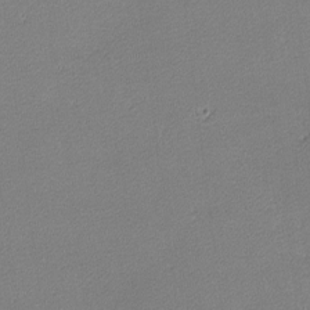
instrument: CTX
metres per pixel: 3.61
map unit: lHvf
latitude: -11.4077
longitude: -103.6883
